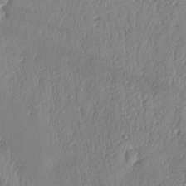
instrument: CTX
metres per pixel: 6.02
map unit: lAa
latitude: -8.2361
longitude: -128.8947
